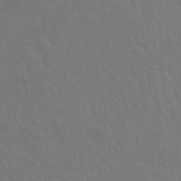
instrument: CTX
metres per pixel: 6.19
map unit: Hto
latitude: -3.1431
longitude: -35.3670
